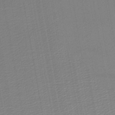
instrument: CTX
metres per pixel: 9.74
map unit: lHb
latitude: -46.1228
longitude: 67.2376
